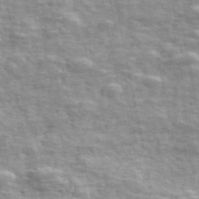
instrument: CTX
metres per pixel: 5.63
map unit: ANa
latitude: 48.0822
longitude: -82.0255
